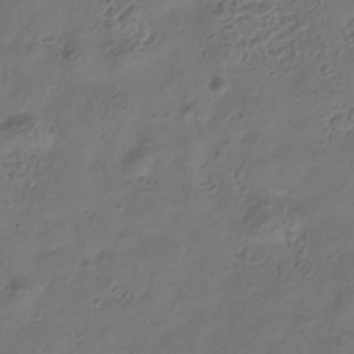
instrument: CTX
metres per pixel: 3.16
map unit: Hve
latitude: -34.4818
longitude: 90.5196
